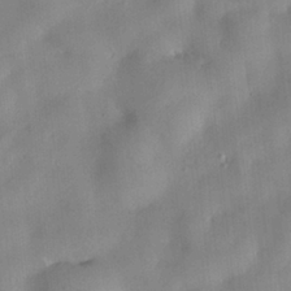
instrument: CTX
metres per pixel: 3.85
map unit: HNhu
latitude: 0.6490
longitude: -4.5546
